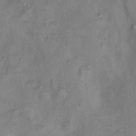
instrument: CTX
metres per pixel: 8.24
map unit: Nhu
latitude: 11.3860
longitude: -28.4601
